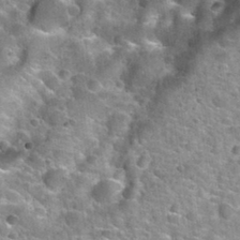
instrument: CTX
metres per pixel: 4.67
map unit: Nhu
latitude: 32.5356
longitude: -52.1011
